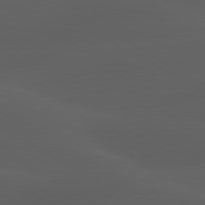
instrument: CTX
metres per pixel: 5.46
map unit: lApd
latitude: 80.0633
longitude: -89.4238
